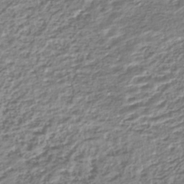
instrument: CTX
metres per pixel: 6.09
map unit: HNhu
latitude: -44.1984
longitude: 103.4266
